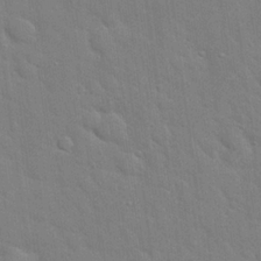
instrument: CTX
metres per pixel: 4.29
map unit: Hto
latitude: 21.3860
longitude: -52.2523
